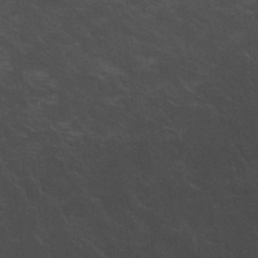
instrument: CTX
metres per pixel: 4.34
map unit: Nhu
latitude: 29.9150
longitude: -51.8205
